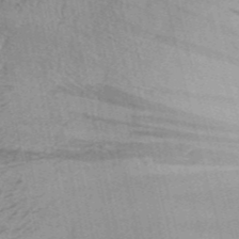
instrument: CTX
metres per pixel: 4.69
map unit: Aa
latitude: 30.9892
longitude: -136.9325
